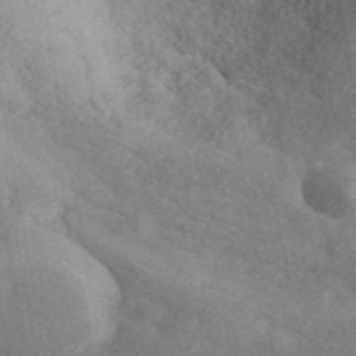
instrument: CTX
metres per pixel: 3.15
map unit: ANa
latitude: 44.7813
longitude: 45.8989
